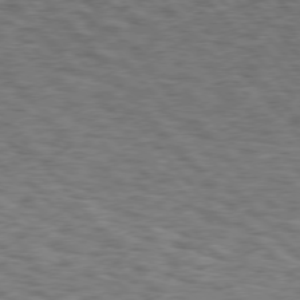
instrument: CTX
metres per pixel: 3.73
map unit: Hpe
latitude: 75.9150
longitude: -135.2915
